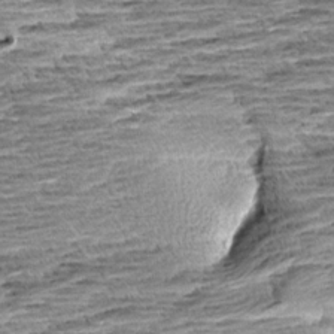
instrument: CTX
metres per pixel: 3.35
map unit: Aa
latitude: 8.2145
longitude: -137.8395
